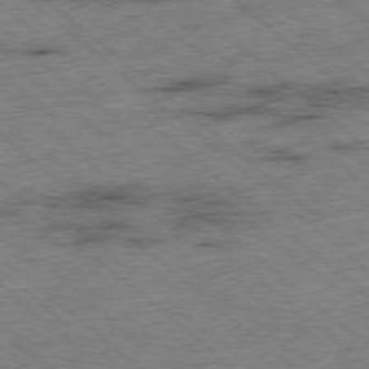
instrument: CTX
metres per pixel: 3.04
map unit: Ap
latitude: -78.6896
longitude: -49.3104
